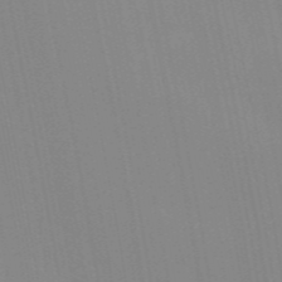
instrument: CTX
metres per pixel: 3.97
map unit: Hve
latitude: 30.6113
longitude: 150.2362
